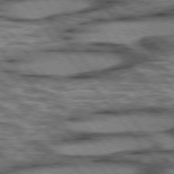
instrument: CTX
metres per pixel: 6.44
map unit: lApd
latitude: 75.8205
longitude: -48.7057
